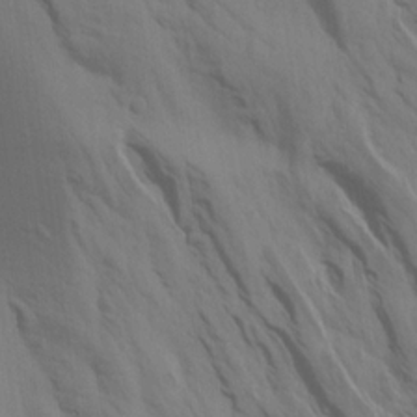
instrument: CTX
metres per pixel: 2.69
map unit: Aa
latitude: 17.0270
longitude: -145.7827
